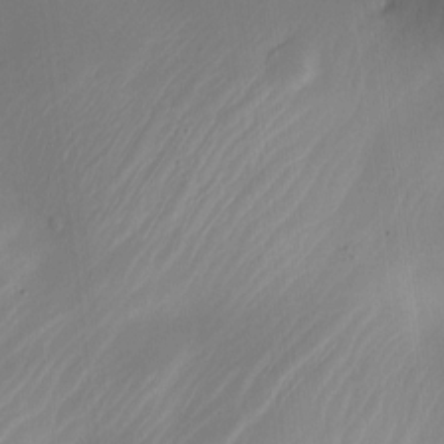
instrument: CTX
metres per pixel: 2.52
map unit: Nhe
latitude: -19.5021
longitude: 144.3495
